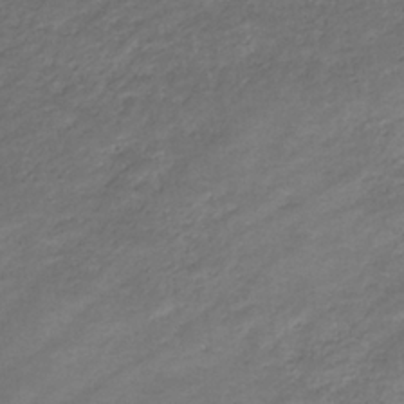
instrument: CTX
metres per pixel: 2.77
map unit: eHb
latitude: -33.4455
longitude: 68.4062
